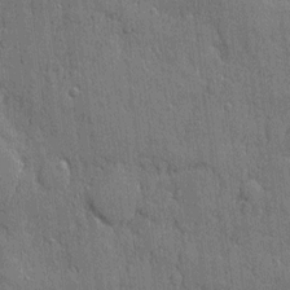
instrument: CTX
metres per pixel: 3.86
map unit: eHh
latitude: 5.0080
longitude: -75.3860
